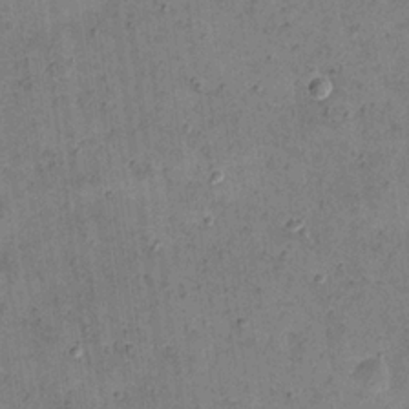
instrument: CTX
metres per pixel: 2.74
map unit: eHh
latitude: 21.7828
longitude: -66.2333
